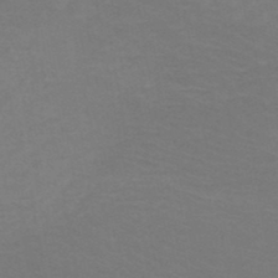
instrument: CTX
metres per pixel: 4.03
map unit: HNb
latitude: -48.8786
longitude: -46.4790
